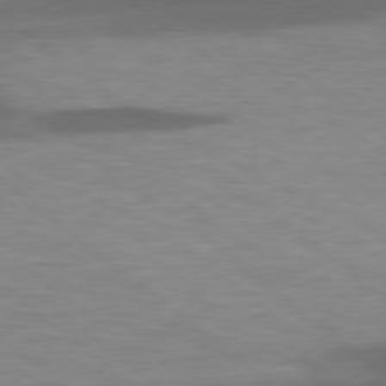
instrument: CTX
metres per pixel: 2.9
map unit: lApd
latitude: 78.7435
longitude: -48.2522
